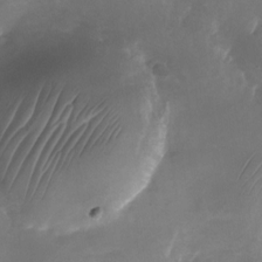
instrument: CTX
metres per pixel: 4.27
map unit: Nhu
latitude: -25.9367
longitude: -70.9325
